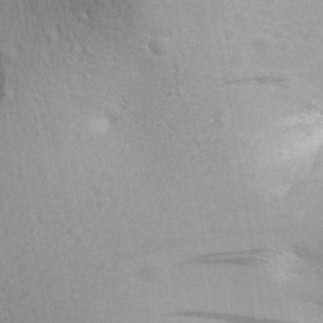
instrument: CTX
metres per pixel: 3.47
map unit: Aa
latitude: 30.0444
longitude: -140.1011
